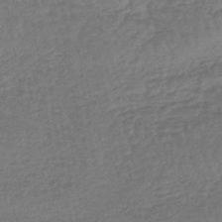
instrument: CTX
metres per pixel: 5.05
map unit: lHb
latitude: -43.6721
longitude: 79.5021
